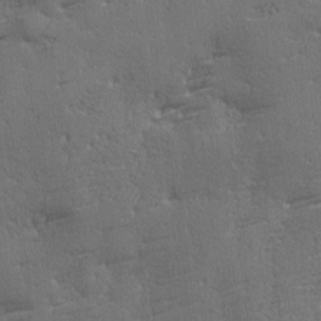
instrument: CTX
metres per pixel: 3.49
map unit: Ave
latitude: 2.0822
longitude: -111.4238
